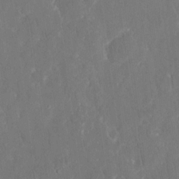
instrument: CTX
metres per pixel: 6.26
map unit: eHh
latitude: 15.2915
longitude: -72.7058
